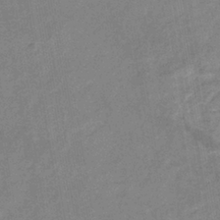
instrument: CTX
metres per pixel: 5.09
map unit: eHb
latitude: -35.0486
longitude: 74.6141
